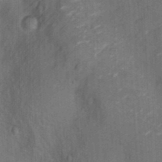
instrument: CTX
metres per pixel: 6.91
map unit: Hto
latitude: 12.3090
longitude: -36.1578
